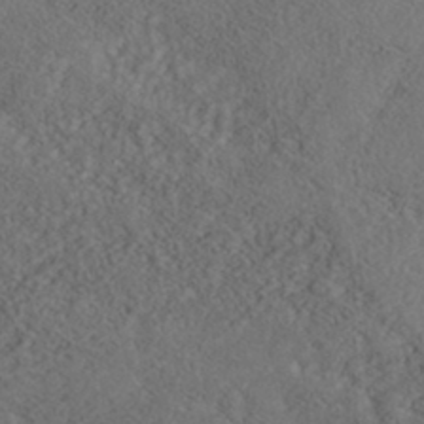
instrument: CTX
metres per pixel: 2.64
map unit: Nhe
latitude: -40.7085
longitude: -110.9892
